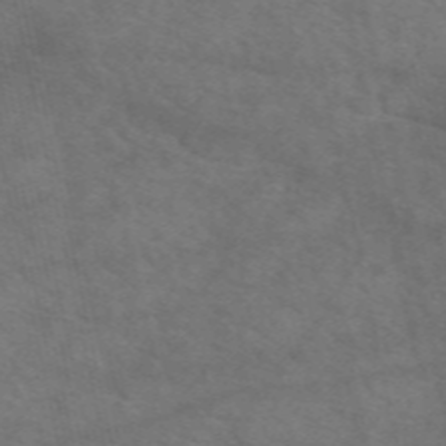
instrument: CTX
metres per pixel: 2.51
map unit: eAb
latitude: 50.5734
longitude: 106.2551
